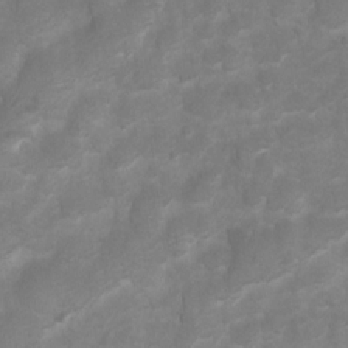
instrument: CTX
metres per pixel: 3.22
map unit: Hto
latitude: 2.8191
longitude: -36.0822
